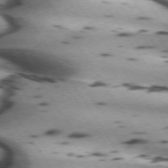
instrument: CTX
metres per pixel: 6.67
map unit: lApd
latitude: 72.3468
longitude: -53.4238
